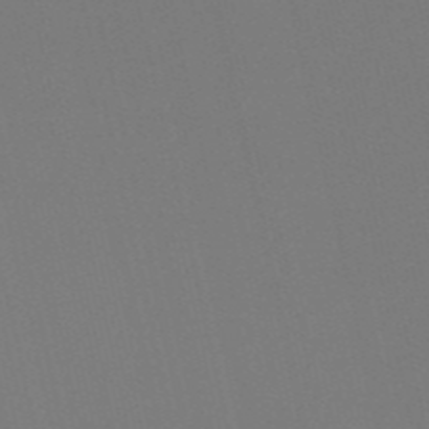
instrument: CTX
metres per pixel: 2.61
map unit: HNb
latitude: -55.0487
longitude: -39.1403
